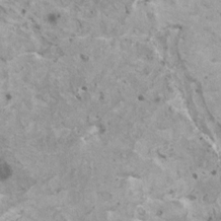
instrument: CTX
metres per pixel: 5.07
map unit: HNhu
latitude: 1.5938
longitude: 0.6708
